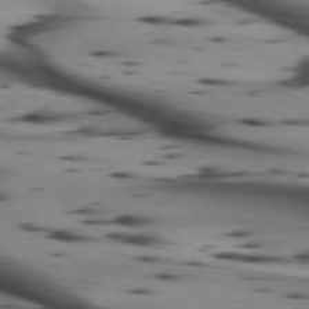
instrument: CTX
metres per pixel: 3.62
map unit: lApd
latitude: 74.5357
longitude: -64.5168
